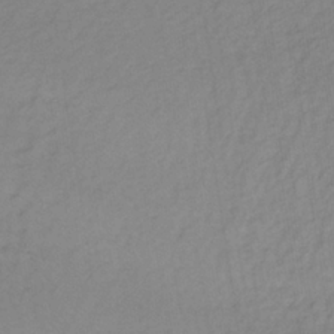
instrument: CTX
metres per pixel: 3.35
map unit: lHb
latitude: -35.2565
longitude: 71.2943
